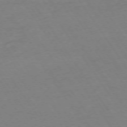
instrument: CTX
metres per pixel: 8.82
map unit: Ap
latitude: -74.6141
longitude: -85.8206
